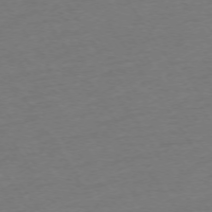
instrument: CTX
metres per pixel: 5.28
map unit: Ap
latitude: -74.1984
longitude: -85.8961
